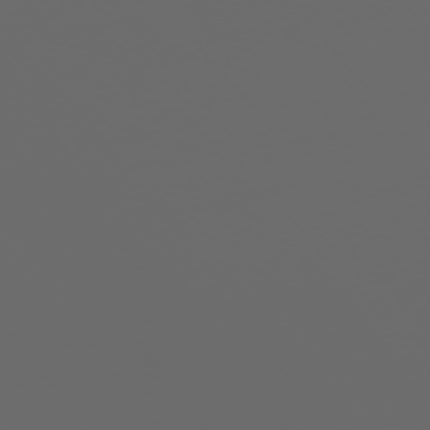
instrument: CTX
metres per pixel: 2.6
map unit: Ap
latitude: -76.3684
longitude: -63.9150
